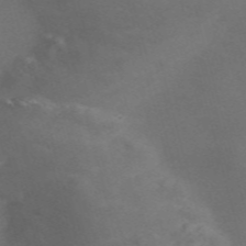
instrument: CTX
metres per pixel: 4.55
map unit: Nve
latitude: -58.4062
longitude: 57.2565
